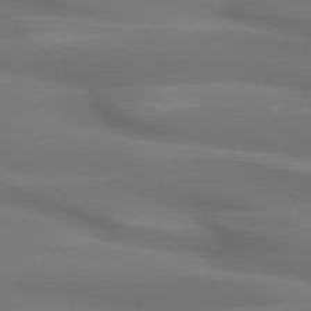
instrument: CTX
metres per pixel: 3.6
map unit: lApd
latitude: 72.7625
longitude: -49.5938
